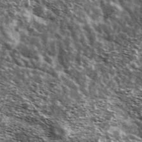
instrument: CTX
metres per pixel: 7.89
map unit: Ave
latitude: 38.4223
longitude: -108.3089
